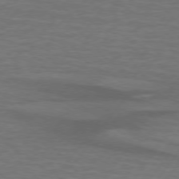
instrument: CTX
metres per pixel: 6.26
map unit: lApd
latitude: 74.4223
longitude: -78.5168
